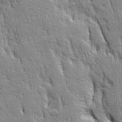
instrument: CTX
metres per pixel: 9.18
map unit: Ave
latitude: 22.1767
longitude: -135.6316
